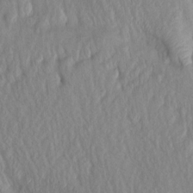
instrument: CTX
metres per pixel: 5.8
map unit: Htu
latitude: 2.3278
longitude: 149.4266
